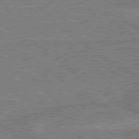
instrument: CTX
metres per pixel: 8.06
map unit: lApd
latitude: 79.7261
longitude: 167.3887
